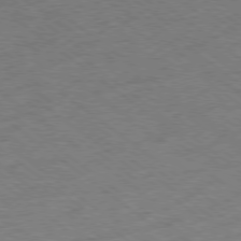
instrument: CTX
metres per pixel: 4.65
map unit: Hpe
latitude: -78.9919
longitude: -14.9892
